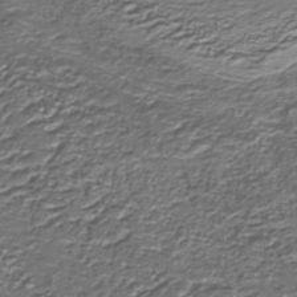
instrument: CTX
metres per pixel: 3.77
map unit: lHb
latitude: -39.8989
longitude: 53.2187
